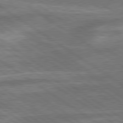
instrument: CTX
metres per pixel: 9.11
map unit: lApd
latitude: 79.6127
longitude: -171.7827
